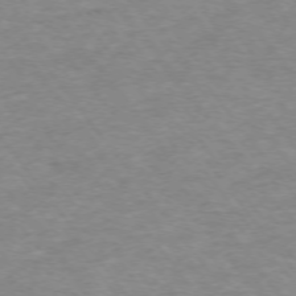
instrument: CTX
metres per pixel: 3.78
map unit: Ap
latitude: -74.7652
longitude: -78.8758
